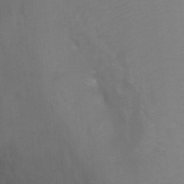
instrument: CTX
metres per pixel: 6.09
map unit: Ht
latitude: -3.2375
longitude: -28.0255
